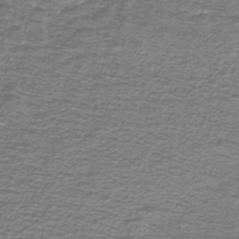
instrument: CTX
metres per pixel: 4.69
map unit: lHb
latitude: -41.0486
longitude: 55.3699
